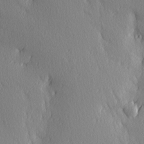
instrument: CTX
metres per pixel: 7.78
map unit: Ave
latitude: 3.2348
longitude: -112.6301
